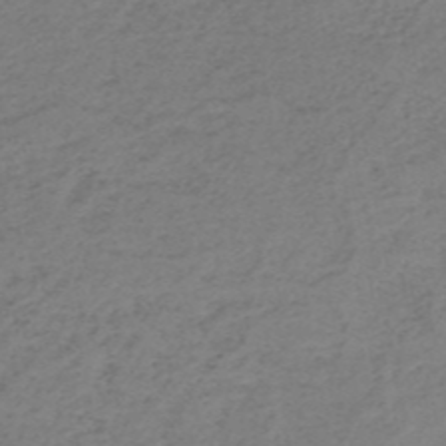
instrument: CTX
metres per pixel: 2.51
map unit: HNb
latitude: -52.8408
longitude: -52.2523
